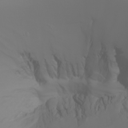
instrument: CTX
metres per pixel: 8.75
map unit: Aa
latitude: -6.7841
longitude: -85.1781
